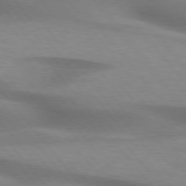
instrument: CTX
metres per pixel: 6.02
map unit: lApd
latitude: 75.8772
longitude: -60.1955
